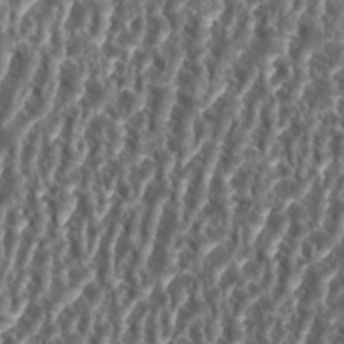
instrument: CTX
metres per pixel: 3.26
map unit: eHh
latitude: 34.8569
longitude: -137.9717
